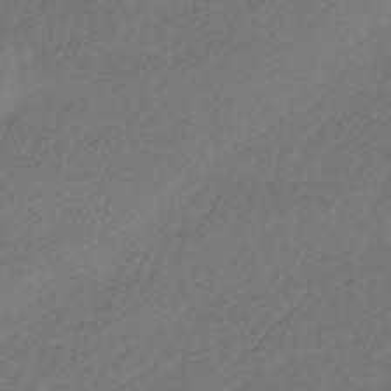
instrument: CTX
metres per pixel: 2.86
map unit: HNhu
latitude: -43.7099
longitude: 97.0109
